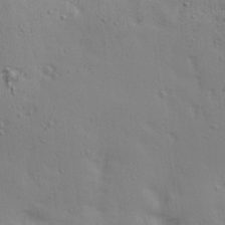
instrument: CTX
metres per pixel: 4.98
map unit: Ave
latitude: 15.0270
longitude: -105.7639
